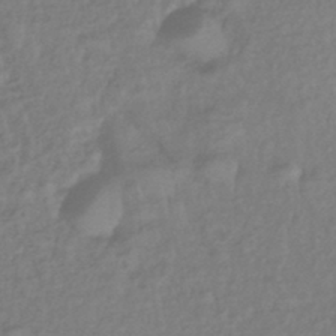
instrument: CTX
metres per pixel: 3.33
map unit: eHb
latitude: -43.0297
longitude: 81.8045
